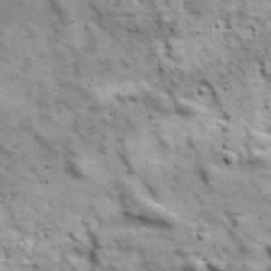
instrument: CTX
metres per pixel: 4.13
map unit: Ave
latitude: 17.6694
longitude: -134.0444
